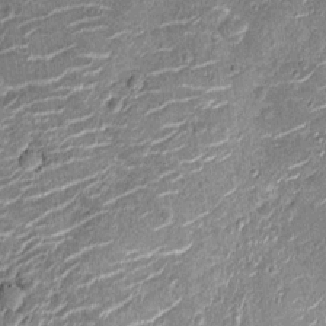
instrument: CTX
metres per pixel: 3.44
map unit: Nhu
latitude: -12.0850
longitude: -21.8394
